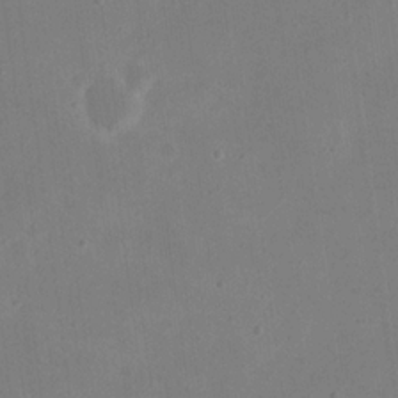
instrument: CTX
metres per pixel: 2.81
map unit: eHh
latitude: 20.7435
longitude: -70.7624
